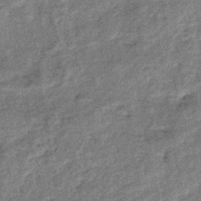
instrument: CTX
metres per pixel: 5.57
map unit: eHb
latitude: -39.7100
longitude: 79.3698
